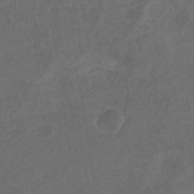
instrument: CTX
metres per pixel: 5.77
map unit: eHb
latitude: -32.2362
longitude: 72.5385
